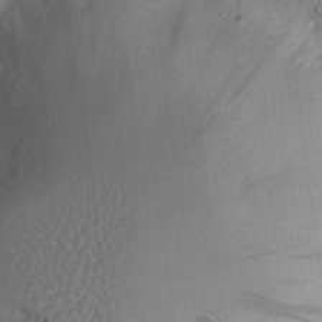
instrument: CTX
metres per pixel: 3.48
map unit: Nhu
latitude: 19.1592
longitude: -75.1592
